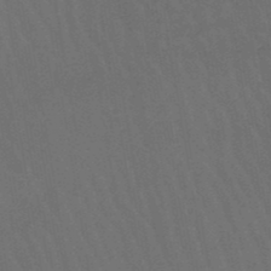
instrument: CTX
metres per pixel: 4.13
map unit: eHb
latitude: -49.8989
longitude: 84.4817
